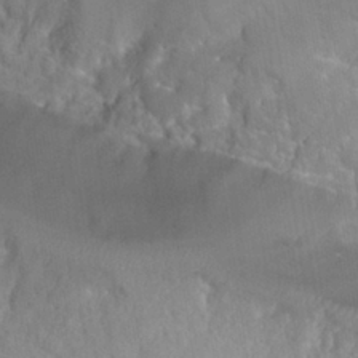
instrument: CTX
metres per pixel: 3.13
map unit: Hto
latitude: 25.3292
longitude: -39.0080
